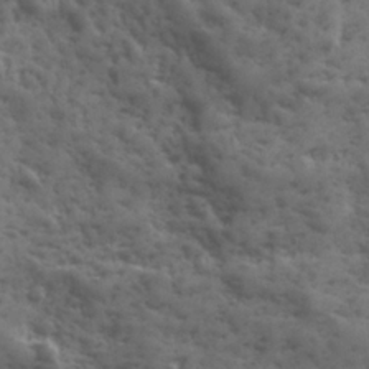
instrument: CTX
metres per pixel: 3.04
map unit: Ave
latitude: 19.0080
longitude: -132.1767
